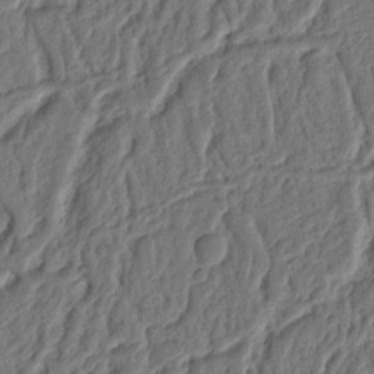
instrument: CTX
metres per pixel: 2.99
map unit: Ht
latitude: 11.9339
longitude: -75.9717
